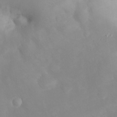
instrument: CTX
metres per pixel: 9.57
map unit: eHh
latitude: 25.5182
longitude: -63.9906
